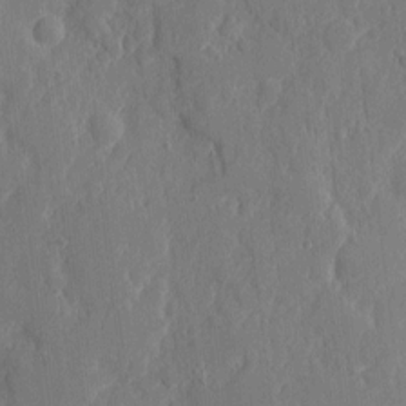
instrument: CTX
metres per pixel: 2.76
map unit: eHh
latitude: 6.4601
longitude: -72.8758
